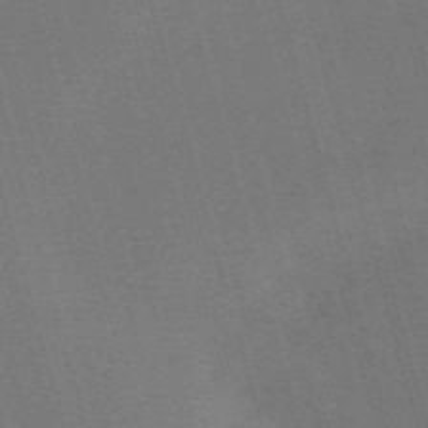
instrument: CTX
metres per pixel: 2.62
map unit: Nve
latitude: -59.7855
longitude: 62.9352
